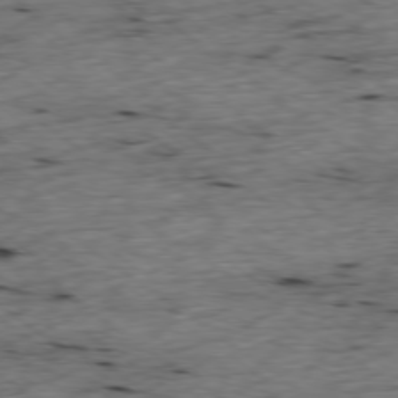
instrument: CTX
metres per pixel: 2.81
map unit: Ap
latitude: -78.8030
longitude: -89.5938
